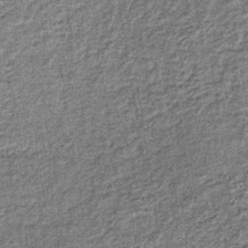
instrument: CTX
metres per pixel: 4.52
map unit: lHb
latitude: -36.8030
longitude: 65.4833
